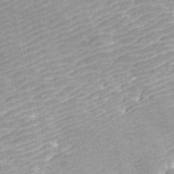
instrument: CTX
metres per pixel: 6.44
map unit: ANa
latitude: 44.3089
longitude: 45.5210
